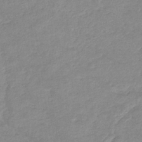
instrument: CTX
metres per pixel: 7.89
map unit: eHb
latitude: -35.7289
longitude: 77.2754
